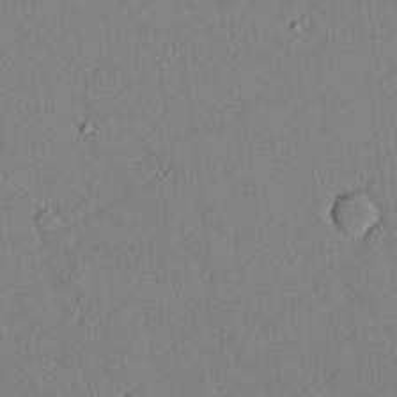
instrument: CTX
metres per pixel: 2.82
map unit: lAvf
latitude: 24.2900
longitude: -110.9514
